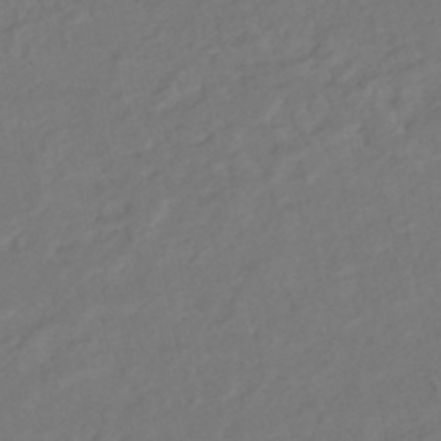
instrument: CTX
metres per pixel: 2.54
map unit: HNhu
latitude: -45.4832
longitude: 103.2376
